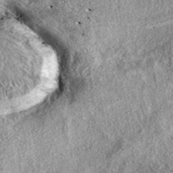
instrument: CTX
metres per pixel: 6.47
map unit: eAb
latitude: 38.6679
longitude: 107.9367
